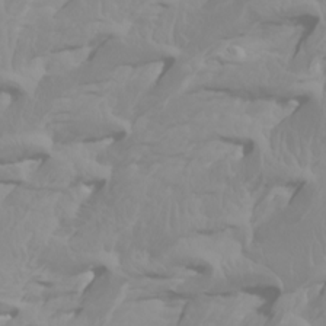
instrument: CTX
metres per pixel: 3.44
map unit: Htu
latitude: -4.5384
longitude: -88.8569
